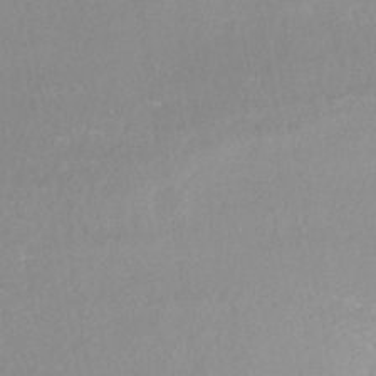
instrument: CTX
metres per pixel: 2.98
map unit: HNhu
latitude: -43.8422
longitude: 103.2565
